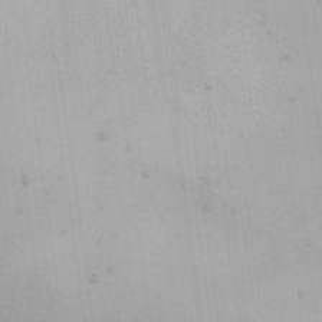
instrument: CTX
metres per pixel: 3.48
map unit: eHh
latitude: 26.3467
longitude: -68.3656
